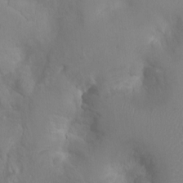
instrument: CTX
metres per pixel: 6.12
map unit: Nhu
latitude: -0.0850
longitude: -16.4223
